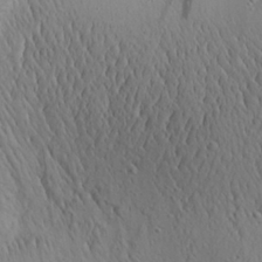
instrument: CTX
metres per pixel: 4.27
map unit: Aa
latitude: 26.3845
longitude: -142.3467
